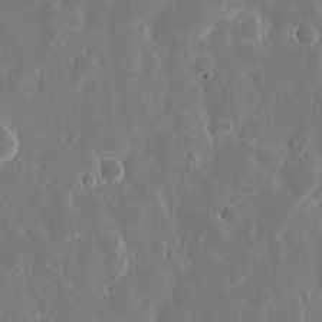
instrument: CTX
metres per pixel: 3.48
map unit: eHh
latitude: 11.2537
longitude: -71.1970
